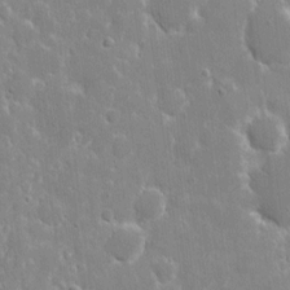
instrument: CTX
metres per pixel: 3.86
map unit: eHh
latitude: 8.8002
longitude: -69.8772
